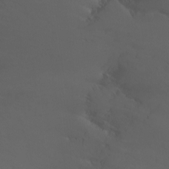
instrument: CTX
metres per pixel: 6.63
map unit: Ht
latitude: -9.8989
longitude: -45.7638
